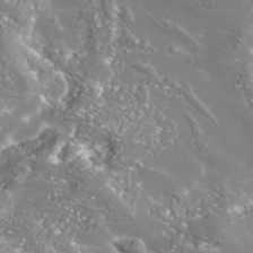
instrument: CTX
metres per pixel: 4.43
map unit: Nhe
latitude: -36.2172
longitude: -91.1214
